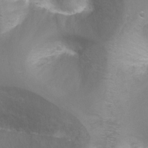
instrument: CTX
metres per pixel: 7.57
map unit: Ht
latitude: -6.7841
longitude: -32.7057
